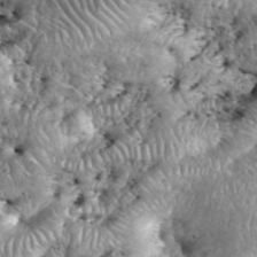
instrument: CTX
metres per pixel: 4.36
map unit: eHh
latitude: 38.9891
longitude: -56.5545
